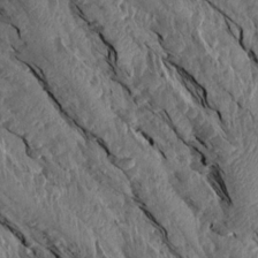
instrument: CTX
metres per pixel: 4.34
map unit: Aa
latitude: 14.3657
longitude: -144.4223
